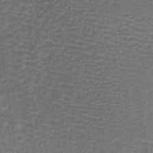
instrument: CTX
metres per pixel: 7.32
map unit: lHb
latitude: -39.1053
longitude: 59.7666
